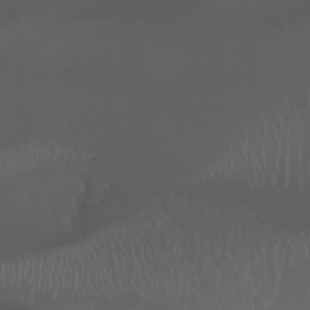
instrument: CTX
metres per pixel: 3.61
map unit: Ht
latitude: -0.6519
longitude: -45.6127
